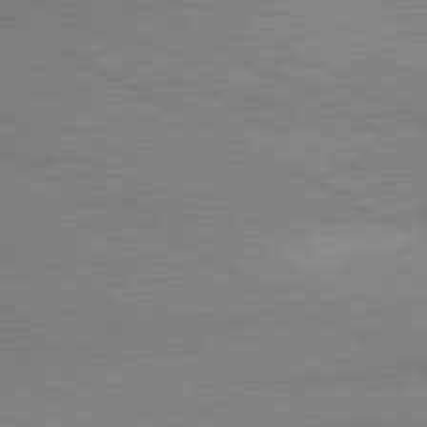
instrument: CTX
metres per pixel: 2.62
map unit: lApd
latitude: 80.6301
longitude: 165.7856
